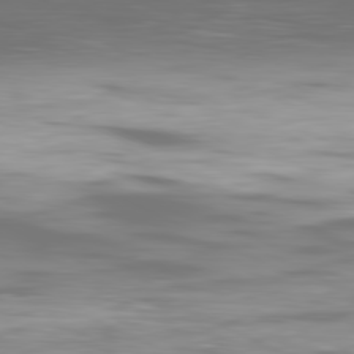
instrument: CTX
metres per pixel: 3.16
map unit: Ap
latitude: -81.5966
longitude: -61.1970
